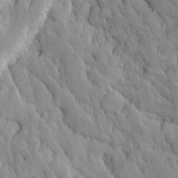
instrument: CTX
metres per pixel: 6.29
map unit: Ave
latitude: -11.1620
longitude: -118.6112
